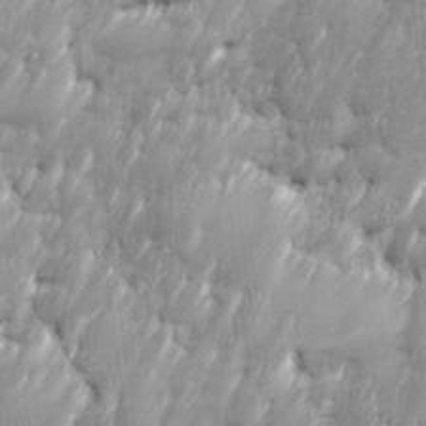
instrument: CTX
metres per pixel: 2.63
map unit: Ave
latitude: 16.3845
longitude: -135.6883
